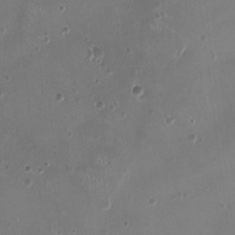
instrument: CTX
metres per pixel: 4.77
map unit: HNhu
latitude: -2.6896
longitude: -1.0836
